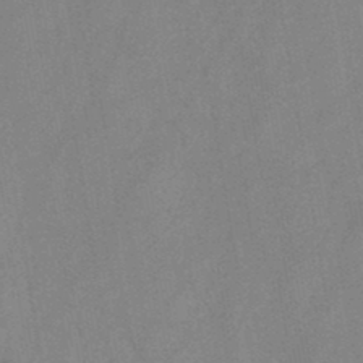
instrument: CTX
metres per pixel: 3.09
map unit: HNb
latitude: -45.8800
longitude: -38.2900
